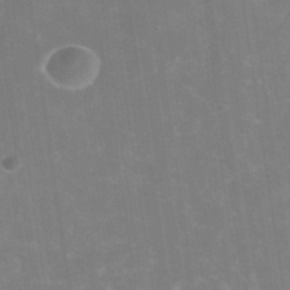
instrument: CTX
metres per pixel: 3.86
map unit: Nhe
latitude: -38.7652
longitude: -119.1214
